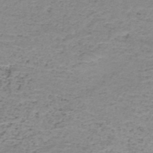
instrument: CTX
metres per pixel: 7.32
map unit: HNb
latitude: -50.2928
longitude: -54.0633
